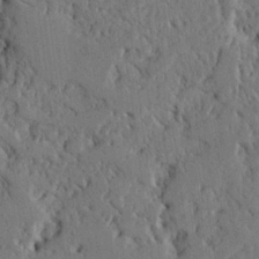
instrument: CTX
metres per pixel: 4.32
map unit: Nhu
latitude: 15.5560
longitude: -78.3090
